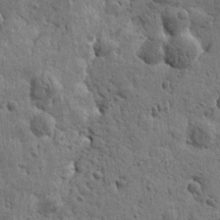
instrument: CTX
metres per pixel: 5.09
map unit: Htu
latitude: -0.5385
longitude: -178.1011
